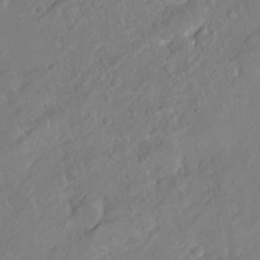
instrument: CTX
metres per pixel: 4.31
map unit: Ht
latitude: -8.4629
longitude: -36.4223
